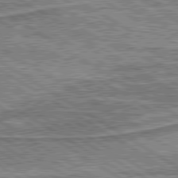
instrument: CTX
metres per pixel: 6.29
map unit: lApd
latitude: 80.2333
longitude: 172.7085
